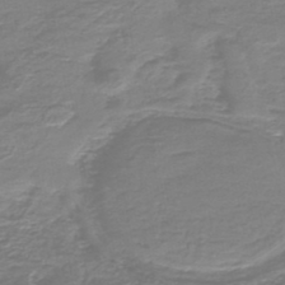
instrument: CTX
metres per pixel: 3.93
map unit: HNb
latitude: -47.3320
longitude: 52.3873
